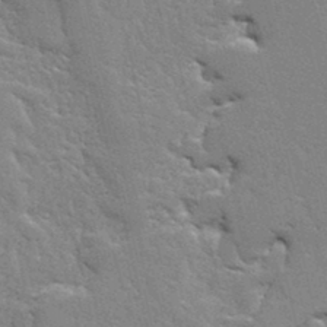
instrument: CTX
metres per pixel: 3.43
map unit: Ave
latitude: 12.9514
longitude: -135.3481
